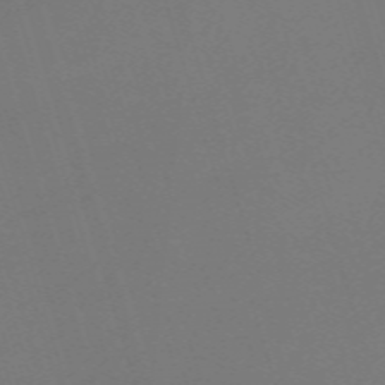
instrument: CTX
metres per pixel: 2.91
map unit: eHh
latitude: -62.6329
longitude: 50.9920
